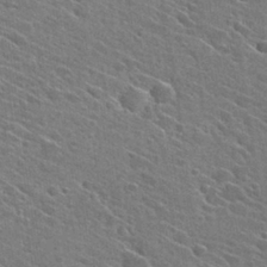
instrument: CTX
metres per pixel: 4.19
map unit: Hto
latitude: 27.7450
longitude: -45.2159
